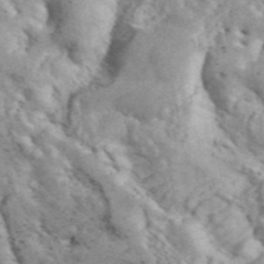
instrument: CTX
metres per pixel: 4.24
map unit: ANa
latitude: 45.7638
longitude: 27.3320
